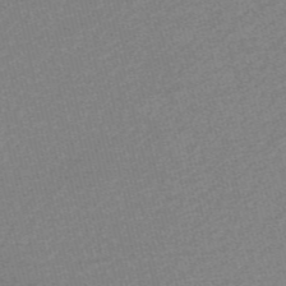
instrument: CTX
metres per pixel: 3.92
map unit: Nve
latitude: -56.2739
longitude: 60.9164
